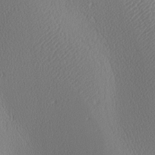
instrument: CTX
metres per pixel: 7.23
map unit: lAa
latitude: -9.4076
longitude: -128.3467
